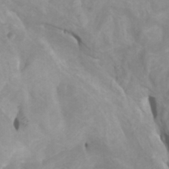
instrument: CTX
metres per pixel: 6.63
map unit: Htu
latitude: -6.1983
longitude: -76.5168
